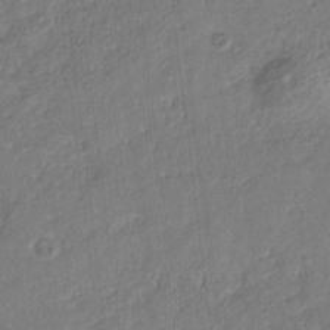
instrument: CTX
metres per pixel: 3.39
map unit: eHb
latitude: -29.7100
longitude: 65.8234
